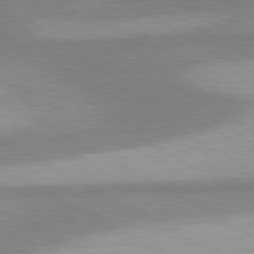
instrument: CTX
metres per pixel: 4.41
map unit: lApd
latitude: 80.3089
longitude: -179.7828
